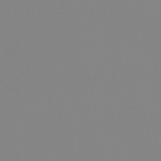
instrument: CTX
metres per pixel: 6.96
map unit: eHb
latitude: -49.3699
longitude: 85.0108
